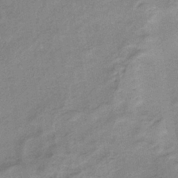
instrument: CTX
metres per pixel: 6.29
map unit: HNb
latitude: -32.7652
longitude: 62.1228
